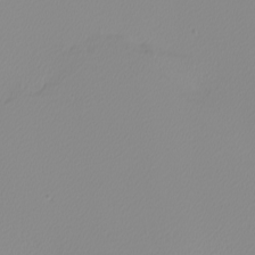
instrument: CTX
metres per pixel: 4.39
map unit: Nhu
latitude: -5.3509
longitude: -94.5735
